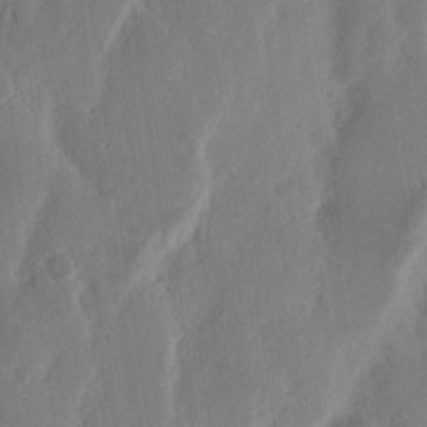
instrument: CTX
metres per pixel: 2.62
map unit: Nhu
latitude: 15.7450
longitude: -73.8395
